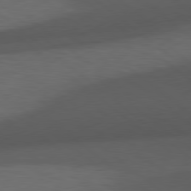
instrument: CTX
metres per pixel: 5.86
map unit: Hpe
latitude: 78.6302
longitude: -162.2523
